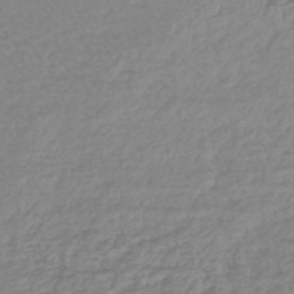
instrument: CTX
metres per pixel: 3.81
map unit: lHb
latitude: -44.7085
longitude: 78.2739
